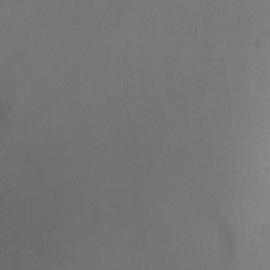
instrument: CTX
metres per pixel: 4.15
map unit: Ht
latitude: -2.8219
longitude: -25.8016
